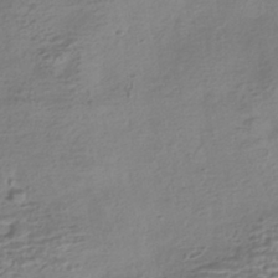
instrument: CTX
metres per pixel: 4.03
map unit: HNhu
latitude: -42.1416
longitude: 100.9163
